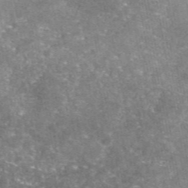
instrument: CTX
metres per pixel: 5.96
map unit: eAb
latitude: 46.3468
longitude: 123.6344
